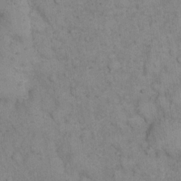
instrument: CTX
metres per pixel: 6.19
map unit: eHh
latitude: 16.2145
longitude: -63.2348
